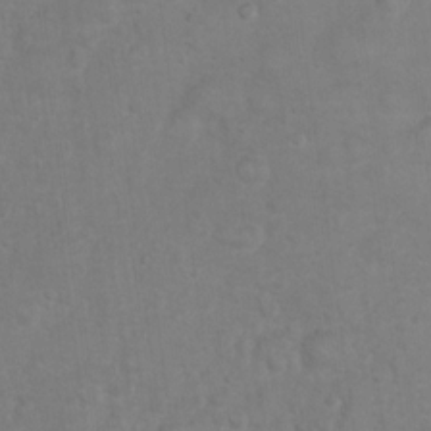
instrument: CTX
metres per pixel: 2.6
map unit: Hto
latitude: 10.7435
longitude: -35.9528
